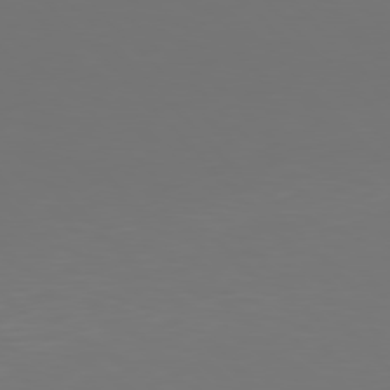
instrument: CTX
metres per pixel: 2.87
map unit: Hpe
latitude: 78.0633
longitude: -166.4979
